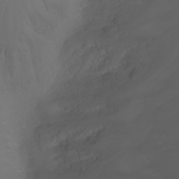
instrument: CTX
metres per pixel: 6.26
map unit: Nhu
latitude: -7.5777
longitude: -73.4805
